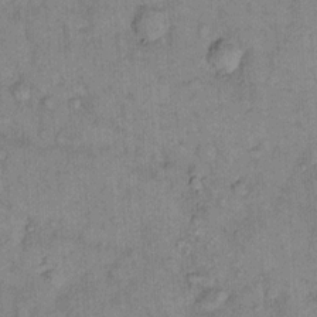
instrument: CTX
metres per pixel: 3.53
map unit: Hto
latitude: 10.6113
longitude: -61.6694
